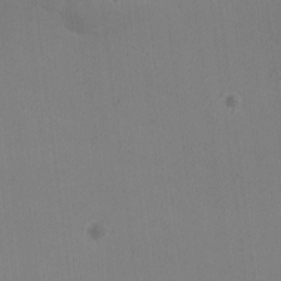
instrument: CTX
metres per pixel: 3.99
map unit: Ave
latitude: -8.3684
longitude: -122.1200
